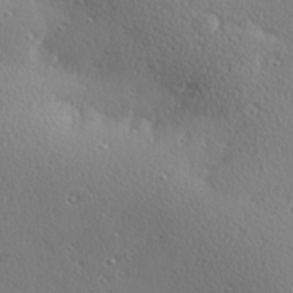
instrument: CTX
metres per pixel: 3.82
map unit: Hve
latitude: 27.2915
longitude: -92.9891
